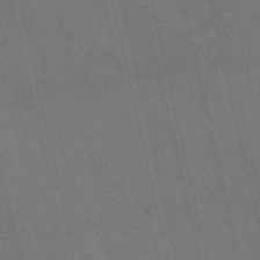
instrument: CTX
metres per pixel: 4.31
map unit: HNb
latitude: -52.2928
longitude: -40.9135
